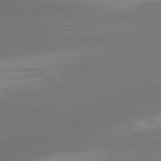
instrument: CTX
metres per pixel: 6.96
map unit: lApd
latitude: 81.3482
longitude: -165.1781
